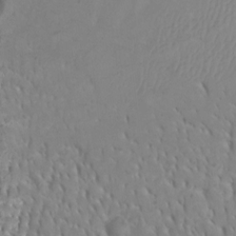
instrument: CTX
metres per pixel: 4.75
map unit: Htu
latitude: 2.8191
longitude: -21.3293
